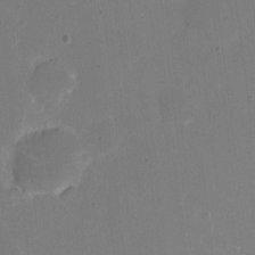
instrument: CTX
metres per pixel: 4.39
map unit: eHh
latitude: 6.0822
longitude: -66.1766
